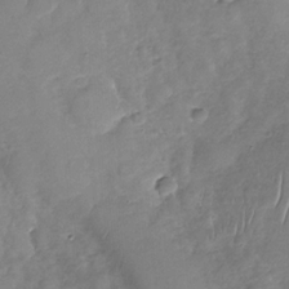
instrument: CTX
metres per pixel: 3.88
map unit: Nhu
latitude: -31.4454
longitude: -61.3481
